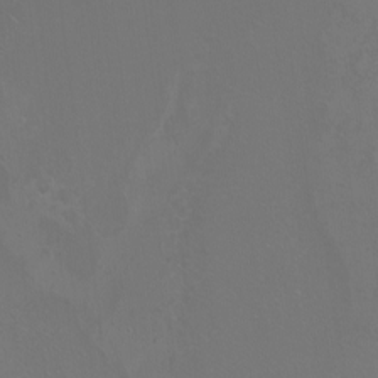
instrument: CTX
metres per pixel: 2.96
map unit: Nhu
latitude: -5.1242
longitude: -91.2726
